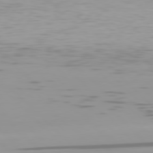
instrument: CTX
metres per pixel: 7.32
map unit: Hpe
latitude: 77.3292
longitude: -171.0647
